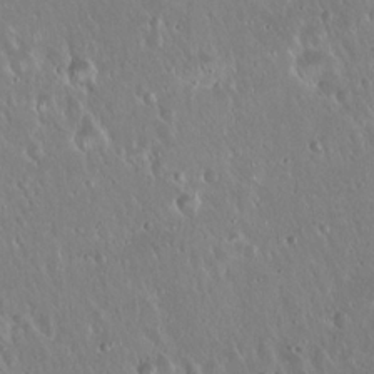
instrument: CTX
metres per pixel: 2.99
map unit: Hto
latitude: 18.9136
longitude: -57.6693
